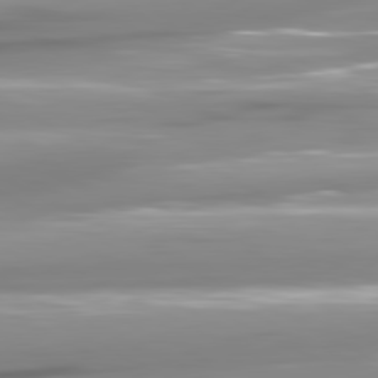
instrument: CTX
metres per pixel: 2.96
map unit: lApd
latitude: 80.8569
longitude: -145.6127
